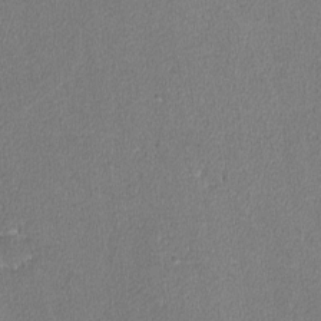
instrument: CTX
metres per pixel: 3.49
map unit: lAvf
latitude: -8.2172
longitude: -112.8758
